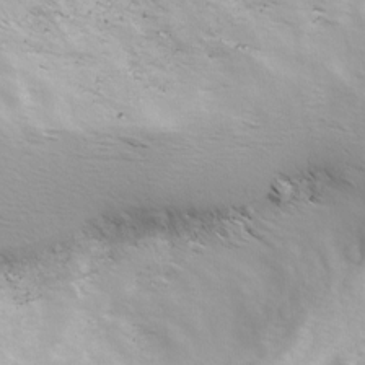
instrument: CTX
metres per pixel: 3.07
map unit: Ave
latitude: 0.8569
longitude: -112.9325
